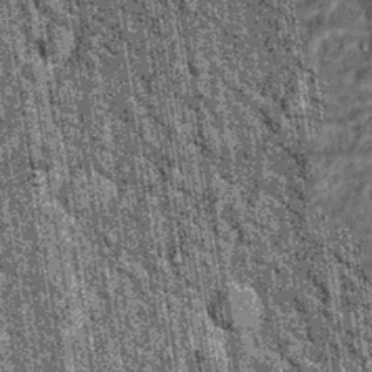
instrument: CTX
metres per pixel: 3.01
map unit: Hto
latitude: 15.9151
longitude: -35.9150
